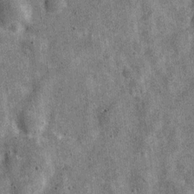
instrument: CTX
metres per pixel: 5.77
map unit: Nve
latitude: -23.8989
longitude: 107.5022
